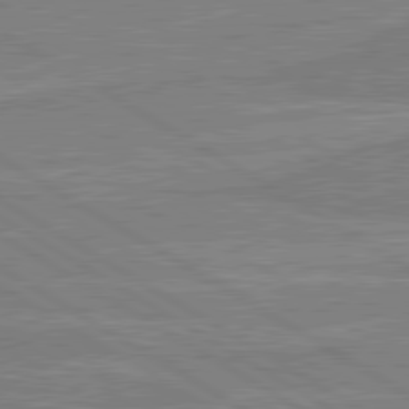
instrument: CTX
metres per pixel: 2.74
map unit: lApd
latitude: 80.4790
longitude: 169.6910
